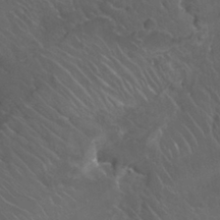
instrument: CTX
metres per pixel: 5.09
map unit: Nhu
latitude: 24.3845
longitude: -60.1011
